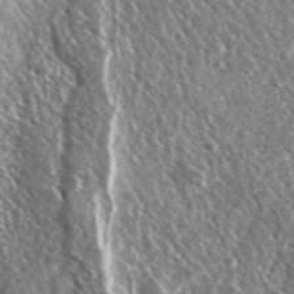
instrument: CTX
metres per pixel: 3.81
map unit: Ave
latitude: 37.1781
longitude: -109.9717
